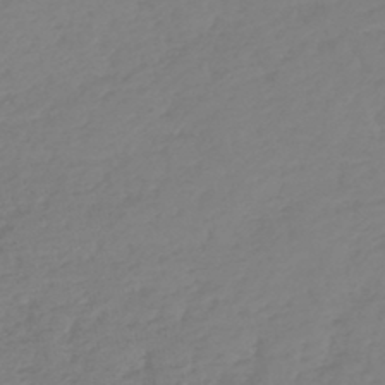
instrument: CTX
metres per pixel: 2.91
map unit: lHb
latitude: -45.3321
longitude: 70.6708
